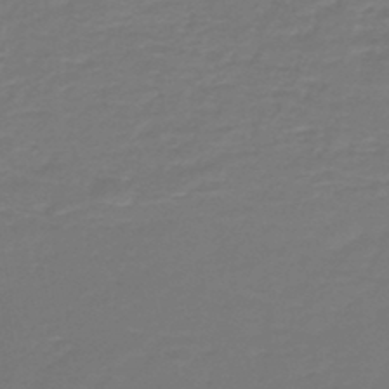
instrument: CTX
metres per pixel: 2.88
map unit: HNb
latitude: -46.9352
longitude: 53.5399
